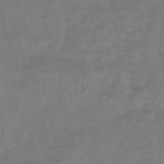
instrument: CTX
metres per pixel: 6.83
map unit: eHb
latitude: -45.7100
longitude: 87.6911
